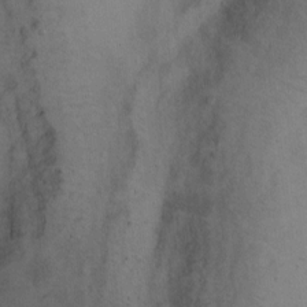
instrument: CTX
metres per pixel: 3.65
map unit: Ht
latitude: 1.4237
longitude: -36.8947
